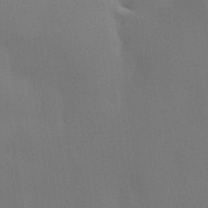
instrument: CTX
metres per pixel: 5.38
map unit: lHvf
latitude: 22.3656
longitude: 146.0472
